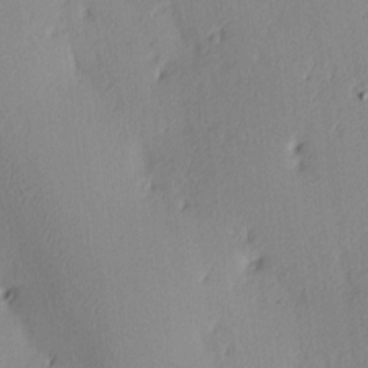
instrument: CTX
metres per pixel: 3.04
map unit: Ave
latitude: 3.9150
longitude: -114.5545
